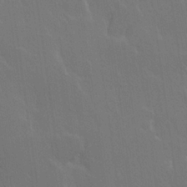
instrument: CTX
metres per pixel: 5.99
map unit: Hve
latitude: 22.9892
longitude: 147.0675
